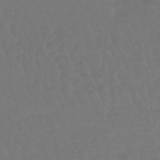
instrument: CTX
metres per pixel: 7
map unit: lHb
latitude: -45.3888
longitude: 68.3117
